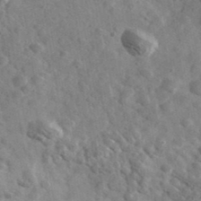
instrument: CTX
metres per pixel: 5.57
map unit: Ave
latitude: 39.3293
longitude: -107.9339
